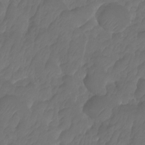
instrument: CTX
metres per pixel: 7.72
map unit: HNhu
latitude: -24.2928
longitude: 50.3306
